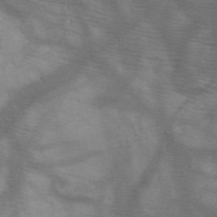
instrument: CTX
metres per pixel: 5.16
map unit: HNb
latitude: -48.6519
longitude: -40.7246
